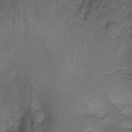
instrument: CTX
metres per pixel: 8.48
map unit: Nhu
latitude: -8.5574
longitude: -67.1592
